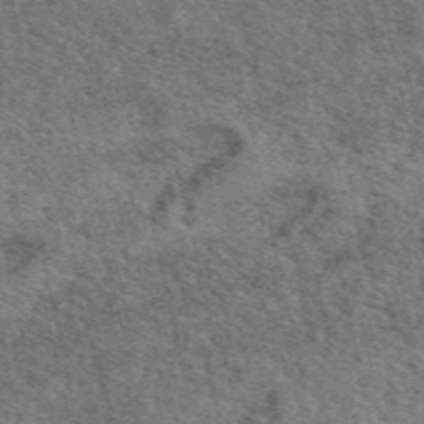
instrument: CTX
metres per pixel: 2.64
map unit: eAb
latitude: 49.2159
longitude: 105.8233
